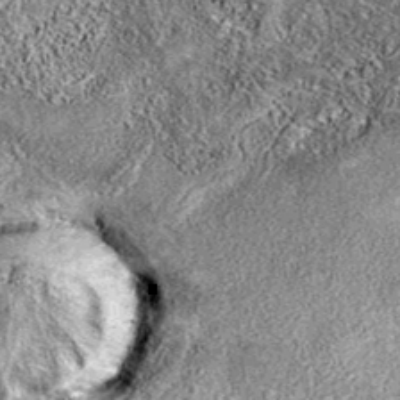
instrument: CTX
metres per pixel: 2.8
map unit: eAb
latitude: 37.6694
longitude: 106.3684
